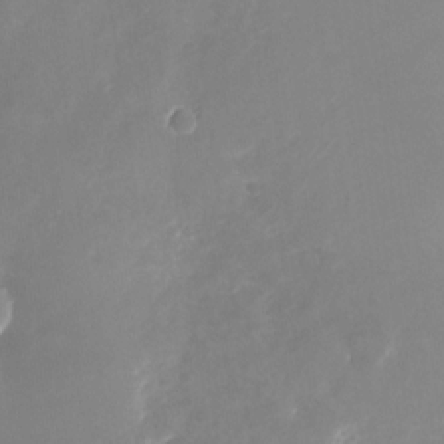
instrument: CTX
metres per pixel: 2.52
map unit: Nhu
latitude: -26.2172
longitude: -73.0081
